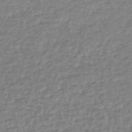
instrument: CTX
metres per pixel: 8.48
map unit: lHb
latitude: -44.7274
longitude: 67.8233
